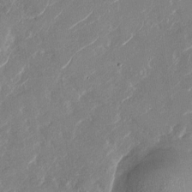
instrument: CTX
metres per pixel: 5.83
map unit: Nhu
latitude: -29.0487
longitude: -72.8380
